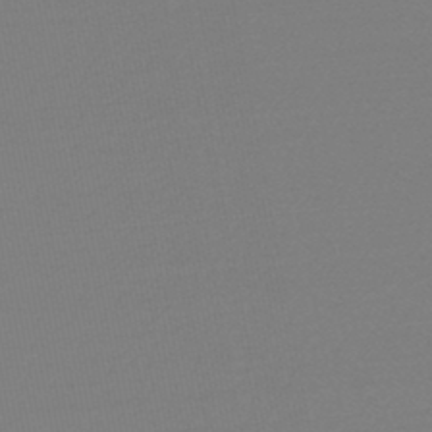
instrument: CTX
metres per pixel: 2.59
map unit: lHb
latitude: -46.6518
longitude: 57.3887
